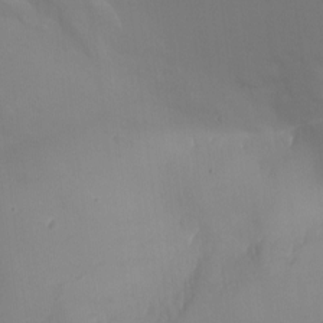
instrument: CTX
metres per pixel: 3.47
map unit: Aa
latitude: -7.9745
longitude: -78.1578
